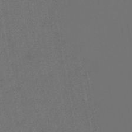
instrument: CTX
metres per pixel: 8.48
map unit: eHb
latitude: -45.3132
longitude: 86.0661
